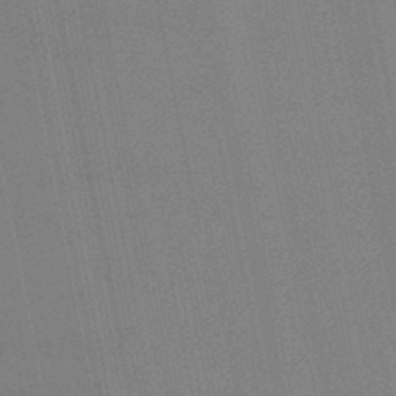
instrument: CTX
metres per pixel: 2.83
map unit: lHb
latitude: -48.9920
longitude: 68.8974
